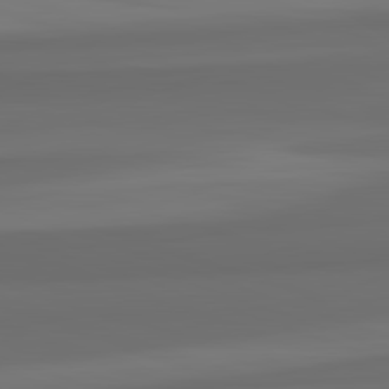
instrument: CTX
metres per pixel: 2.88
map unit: lApd
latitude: 82.7813
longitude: 159.2564
